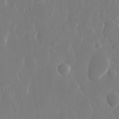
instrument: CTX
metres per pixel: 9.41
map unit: eHh
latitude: 13.7828
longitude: -71.6694
